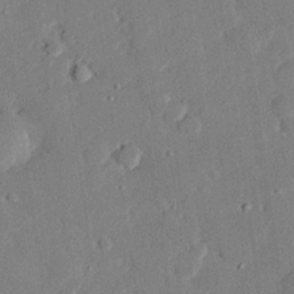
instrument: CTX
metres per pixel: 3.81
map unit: eHh
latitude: 28.8002
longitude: -81.0458
